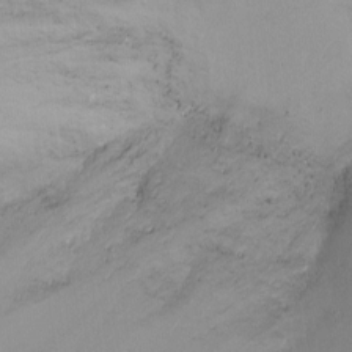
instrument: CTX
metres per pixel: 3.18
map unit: Ht
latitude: -17.2943
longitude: -45.3481
